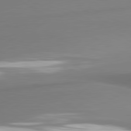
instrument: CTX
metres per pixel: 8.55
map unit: lApd
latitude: 81.0458
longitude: 177.8045
